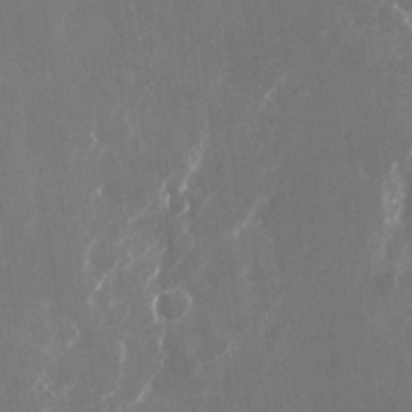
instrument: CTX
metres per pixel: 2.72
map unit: Nhu
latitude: -23.4266
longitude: -72.0822
